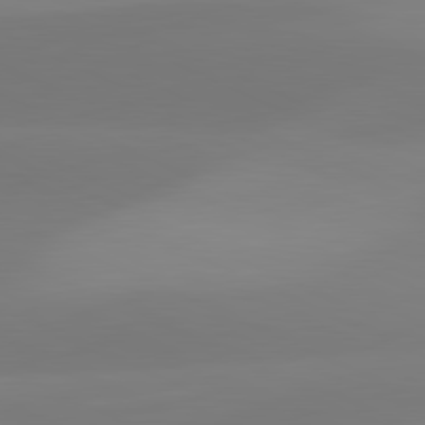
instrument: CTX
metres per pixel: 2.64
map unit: lApd
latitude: 81.5560
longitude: 128.7463
